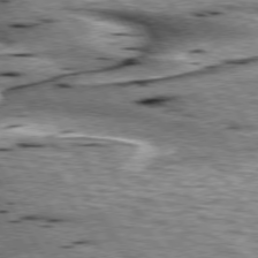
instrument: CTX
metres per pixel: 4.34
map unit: lApd
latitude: 75.6883
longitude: -59.5371
